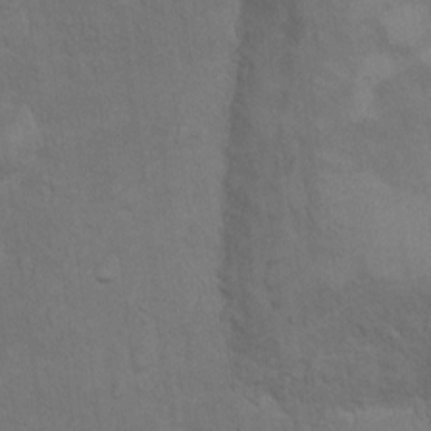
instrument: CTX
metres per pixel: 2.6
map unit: Nhu
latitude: 10.0255
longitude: -25.4804
